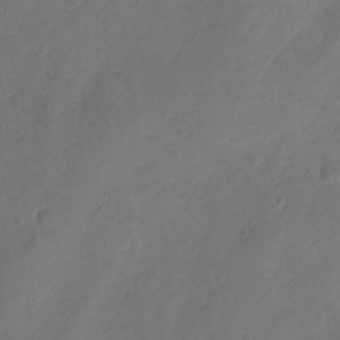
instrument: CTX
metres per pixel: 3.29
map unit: Ht
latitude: 0.2333
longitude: -34.7624
